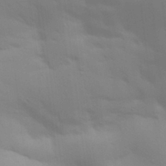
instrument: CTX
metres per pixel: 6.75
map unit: Aa
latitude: 32.6113
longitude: -145.1592
